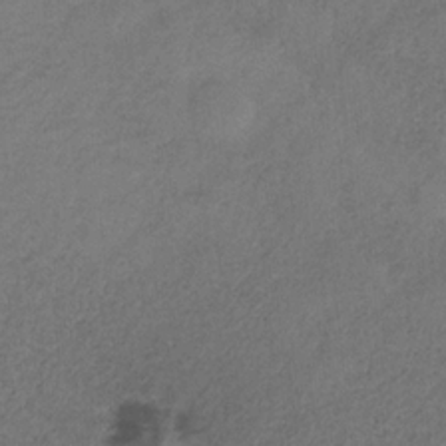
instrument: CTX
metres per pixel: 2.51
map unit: HNb
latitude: -32.0472
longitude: 58.5195
